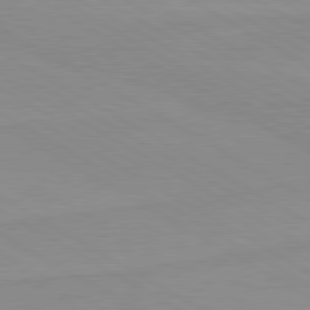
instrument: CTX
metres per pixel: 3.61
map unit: lApd
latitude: 80.2522
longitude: -176.1955
